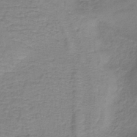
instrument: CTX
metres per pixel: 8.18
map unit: lHb
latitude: -40.1795
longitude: 61.7856
